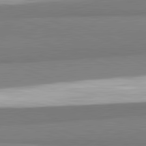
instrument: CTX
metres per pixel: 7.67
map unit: lApd
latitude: 82.1766
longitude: 172.9164
